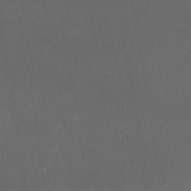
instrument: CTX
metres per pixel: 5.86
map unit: HNhu
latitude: -39.7856
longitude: 97.4077
